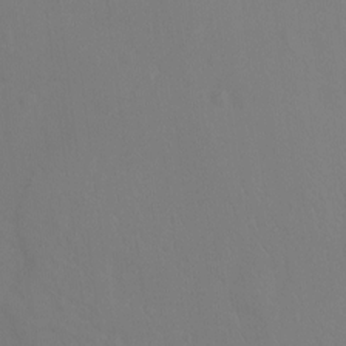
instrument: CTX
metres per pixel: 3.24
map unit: Ht
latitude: -9.7855
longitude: -35.0080
